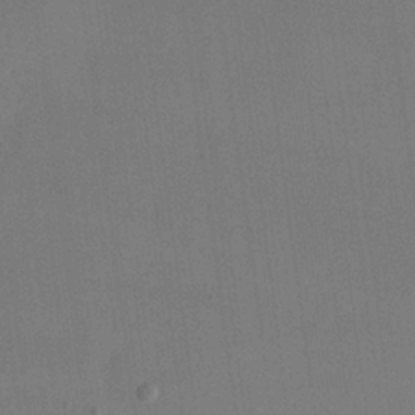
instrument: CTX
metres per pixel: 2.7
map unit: eHh
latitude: 18.2333
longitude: -67.7827
